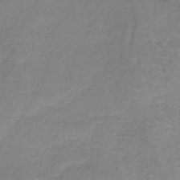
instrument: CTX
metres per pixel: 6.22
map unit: lHb
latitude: -37.5588
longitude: 61.7667
